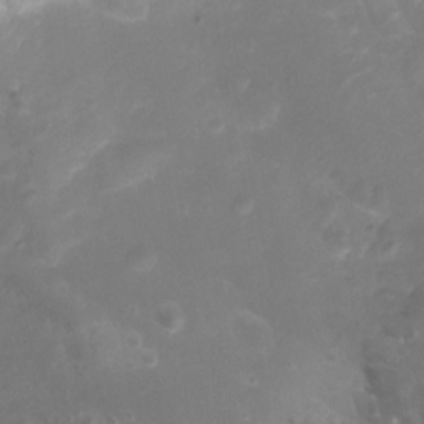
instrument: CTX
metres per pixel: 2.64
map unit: Aa
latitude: -8.6707
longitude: -71.3481
